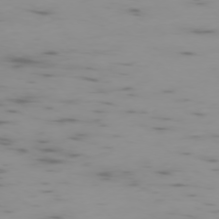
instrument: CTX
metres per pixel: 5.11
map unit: Ap
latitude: -75.7100
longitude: -67.3481
